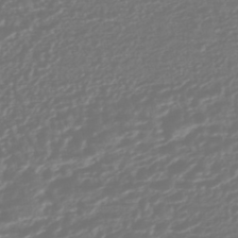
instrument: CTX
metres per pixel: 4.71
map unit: HNhu
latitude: -45.2565
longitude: 107.1809
